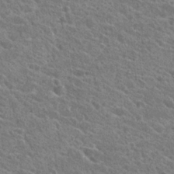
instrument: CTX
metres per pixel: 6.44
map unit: Hto
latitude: 24.1955
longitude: -39.1214
